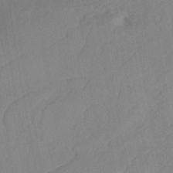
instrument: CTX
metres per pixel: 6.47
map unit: HNhu
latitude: -45.8233
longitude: 91.3132
